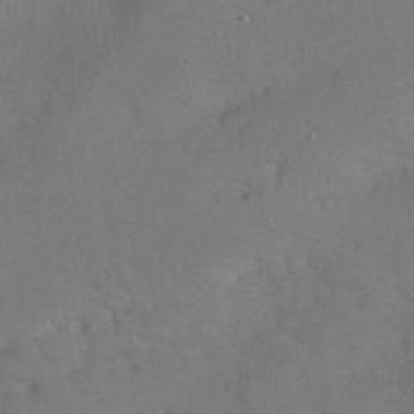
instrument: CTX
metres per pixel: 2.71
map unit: Nhu
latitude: 27.6316
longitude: -70.1767
